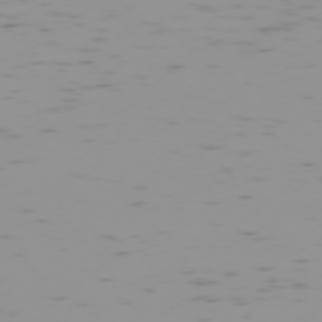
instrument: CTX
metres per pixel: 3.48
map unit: Hpe
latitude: -73.8800
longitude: 7.7288
